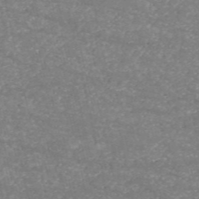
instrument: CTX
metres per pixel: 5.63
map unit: HNb
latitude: -54.0283
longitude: -38.5357
